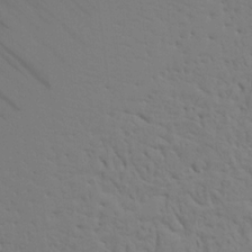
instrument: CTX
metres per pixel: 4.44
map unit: Aa
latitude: 15.2915
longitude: -141.1781
